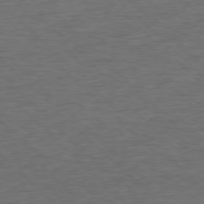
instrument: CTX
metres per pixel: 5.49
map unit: Ap
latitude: -77.3321
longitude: -94.0633
